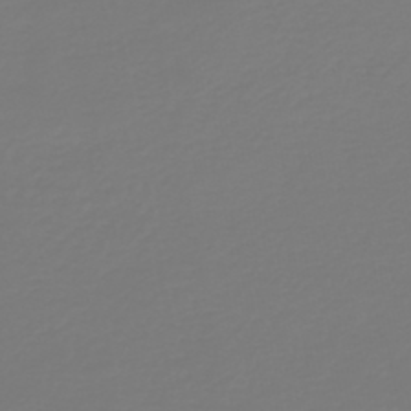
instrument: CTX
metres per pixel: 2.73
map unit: HNb
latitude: -45.6344
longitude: 51.7478
